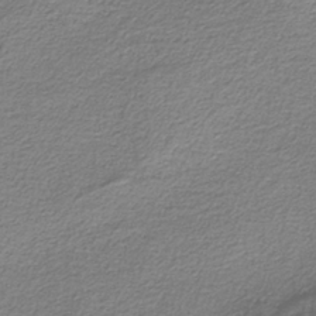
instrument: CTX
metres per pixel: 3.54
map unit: HNb
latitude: -37.3698
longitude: 53.8611
